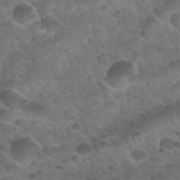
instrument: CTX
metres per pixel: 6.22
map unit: Nhu
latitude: 31.8584
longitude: -52.1956
